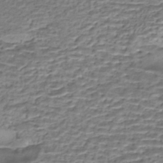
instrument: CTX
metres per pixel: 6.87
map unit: eHh
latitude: -43.6154
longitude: 119.8422
